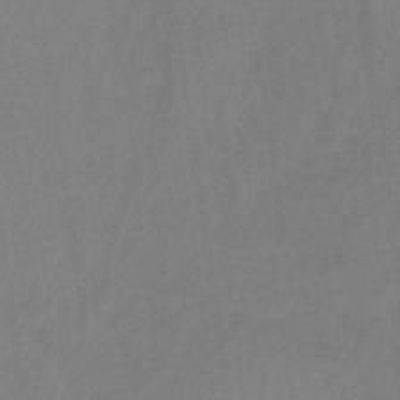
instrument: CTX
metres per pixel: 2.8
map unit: HNb
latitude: -31.9178
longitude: 63.4076
